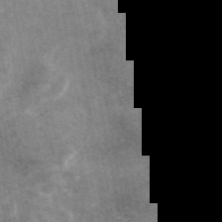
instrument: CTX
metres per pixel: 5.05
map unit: eAb
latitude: 47.1215
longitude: 123.5777
